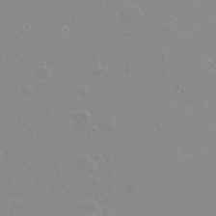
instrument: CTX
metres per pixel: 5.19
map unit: Hto
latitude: -8.4818
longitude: -43.1970
